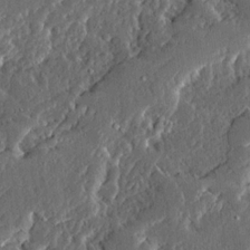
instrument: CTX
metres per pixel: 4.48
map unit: Ave
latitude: 14.1767
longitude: -137.2537
